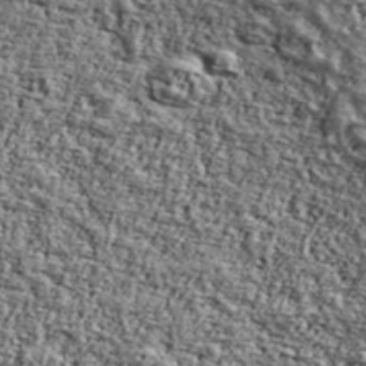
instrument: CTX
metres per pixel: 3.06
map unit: Ave
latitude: 43.0081
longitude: -111.1025
